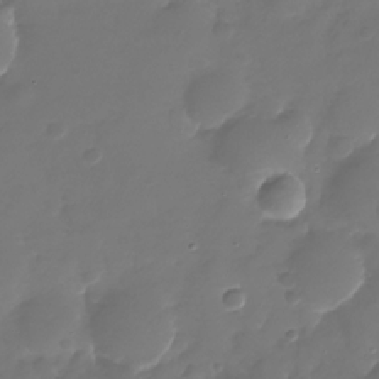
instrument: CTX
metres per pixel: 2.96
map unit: Nhu
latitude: -28.2362
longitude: -68.1578
